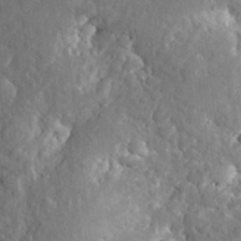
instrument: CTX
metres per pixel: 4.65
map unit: Aa
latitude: 23.3859
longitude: -147.1781
